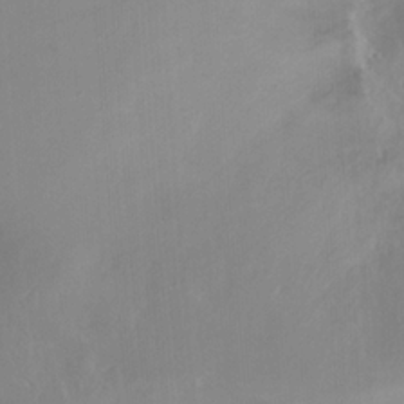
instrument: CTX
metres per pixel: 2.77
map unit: Ht
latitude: -15.3132
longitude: -41.6693
